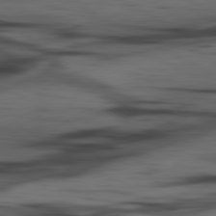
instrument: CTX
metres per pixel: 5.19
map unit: lApd
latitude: 80.6490
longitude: -84.4790
